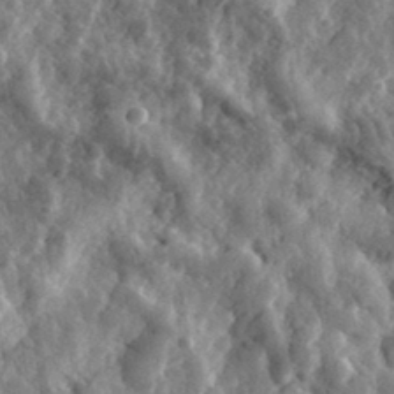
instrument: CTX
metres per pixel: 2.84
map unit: eHh
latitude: 33.9528
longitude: -79.8584
